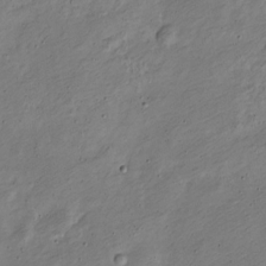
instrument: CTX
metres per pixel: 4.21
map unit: Nve
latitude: -24.0661
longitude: 106.9164
